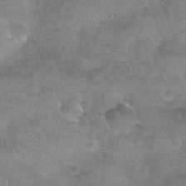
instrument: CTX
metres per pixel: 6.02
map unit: Nhu
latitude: 24.6490
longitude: -53.5938
